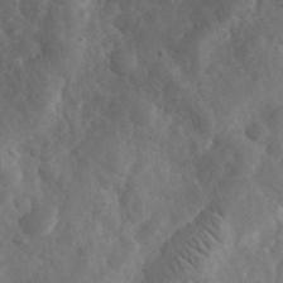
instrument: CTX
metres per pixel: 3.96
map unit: eHh
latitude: 34.1766
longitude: -78.1578
